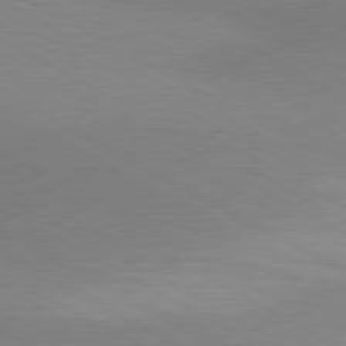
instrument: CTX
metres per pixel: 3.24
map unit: lApd
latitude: 80.4034
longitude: 127.3698
